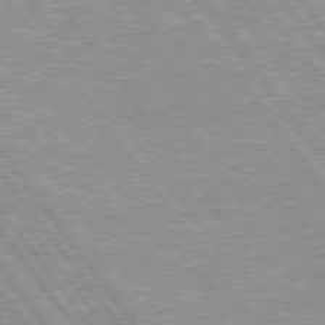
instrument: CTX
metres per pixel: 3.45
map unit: Hpe
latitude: 75.6883
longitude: -156.1010
